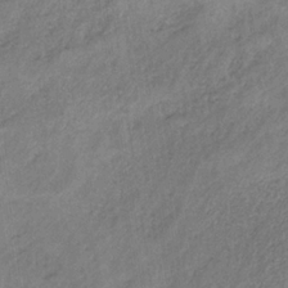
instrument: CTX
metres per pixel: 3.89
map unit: HNb
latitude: -32.3684
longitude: 59.4265
